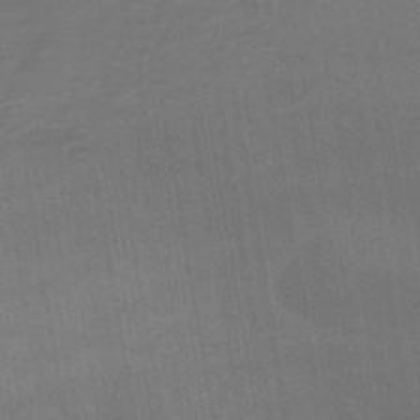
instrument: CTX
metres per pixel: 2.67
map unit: lHb
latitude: -42.1038
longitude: 65.6722
